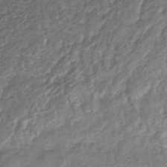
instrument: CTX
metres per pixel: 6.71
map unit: lHb
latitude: -39.6722
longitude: 69.4832
